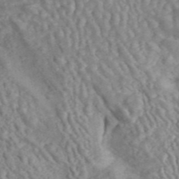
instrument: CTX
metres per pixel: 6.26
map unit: ANa
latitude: 45.3670
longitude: 27.1053
